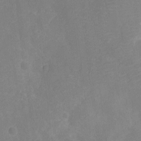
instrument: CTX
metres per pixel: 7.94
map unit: Ht
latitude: -11.5021
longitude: -23.8016
